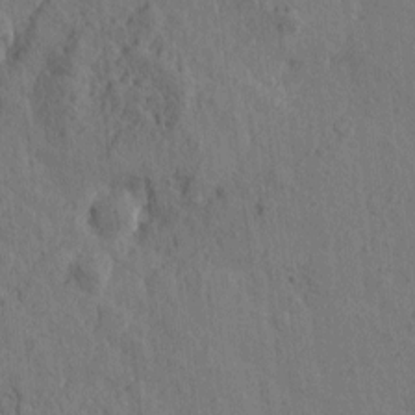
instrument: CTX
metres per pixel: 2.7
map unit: Htu
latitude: -0.4251
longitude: -175.9528
